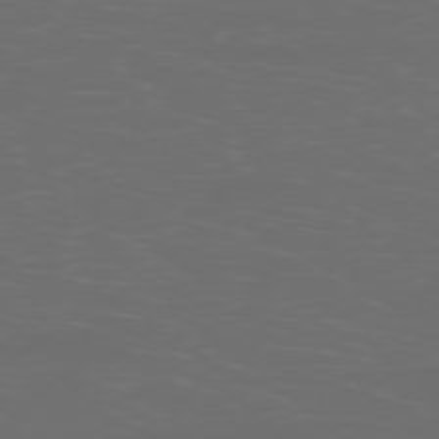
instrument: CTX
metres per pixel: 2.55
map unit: Ap
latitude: -77.4643
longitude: -81.1025
